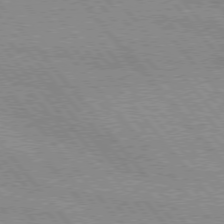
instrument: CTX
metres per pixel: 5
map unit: lApd
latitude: 76.2711
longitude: -85.4993
